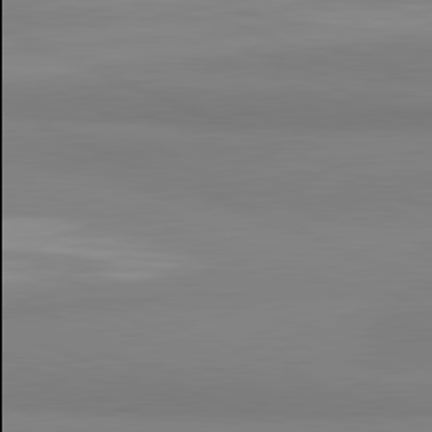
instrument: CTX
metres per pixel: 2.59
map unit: lApd
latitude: 81.7072
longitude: 178.0094
